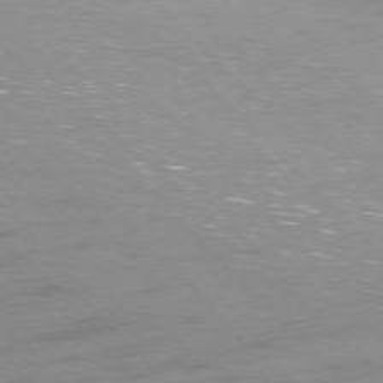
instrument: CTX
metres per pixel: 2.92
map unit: Ap
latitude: -77.0675
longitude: -69.4804
